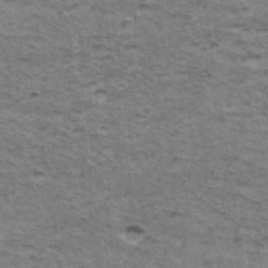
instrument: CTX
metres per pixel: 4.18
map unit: Hto
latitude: 36.9703
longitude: -46.6113
